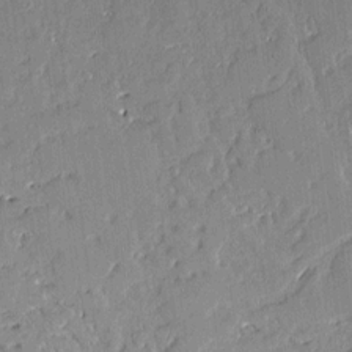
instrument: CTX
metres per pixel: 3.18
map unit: Aa
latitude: 12.0255
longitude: -128.0822
